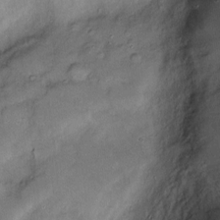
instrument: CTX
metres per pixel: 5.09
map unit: Htu
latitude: -6.9541
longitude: 159.1809
